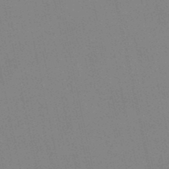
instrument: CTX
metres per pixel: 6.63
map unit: lHb
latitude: -49.3699
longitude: 69.2187
